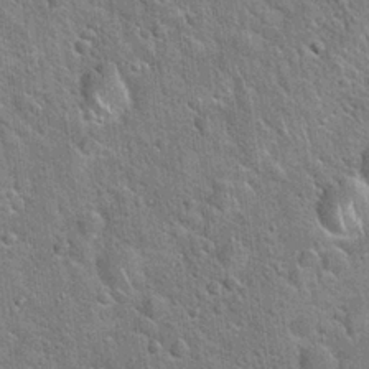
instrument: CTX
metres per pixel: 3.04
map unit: Hto
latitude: 20.8947
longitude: -51.6127
